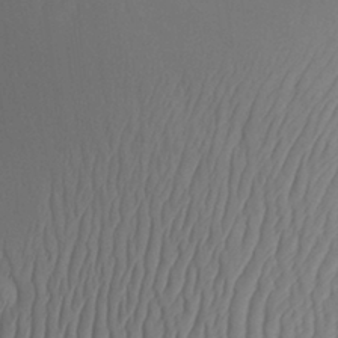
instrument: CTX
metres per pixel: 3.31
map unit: Aa
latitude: 30.6113
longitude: -141.4615
